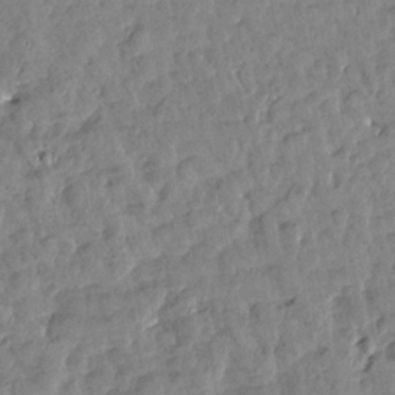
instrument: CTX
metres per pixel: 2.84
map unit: Htu
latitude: 1.5749
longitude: -179.7450
